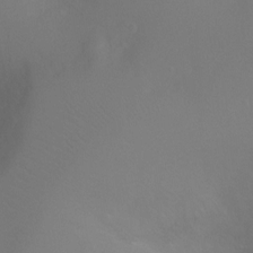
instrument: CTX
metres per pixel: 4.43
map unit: Ht
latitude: -2.6329
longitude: -27.3104
